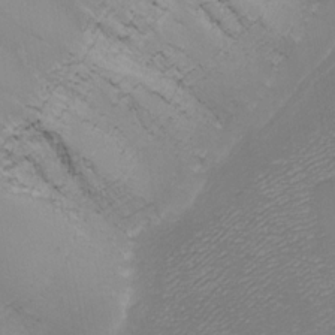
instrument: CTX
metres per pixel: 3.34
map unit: Nhu
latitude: -7.8800
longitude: -90.6868
